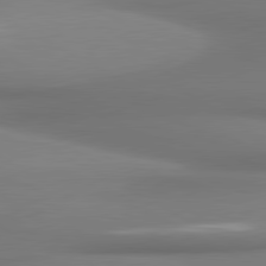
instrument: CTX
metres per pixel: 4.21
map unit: lApd
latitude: 80.8002
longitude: 178.2361
